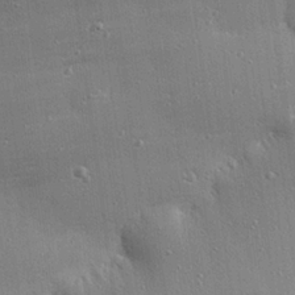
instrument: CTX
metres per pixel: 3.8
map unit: eHh
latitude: 25.1403
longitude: -89.1781
